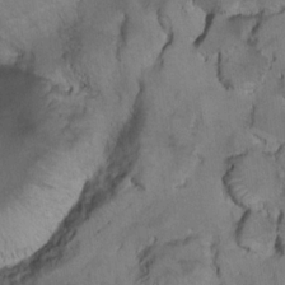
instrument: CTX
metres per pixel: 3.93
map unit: Nhu
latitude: 16.1011
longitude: -32.5735
